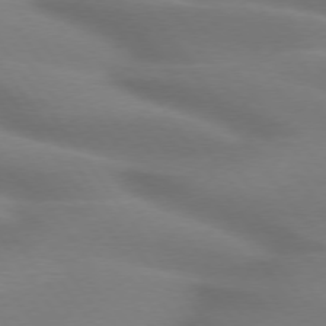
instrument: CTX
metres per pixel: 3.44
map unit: lApd
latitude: 74.7246
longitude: -59.3671
